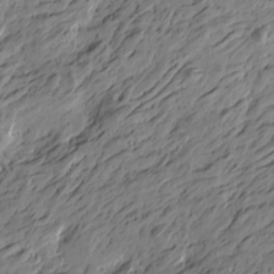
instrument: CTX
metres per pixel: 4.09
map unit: Htu
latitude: -5.1809
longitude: -178.7436
